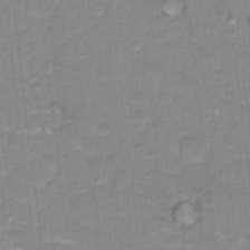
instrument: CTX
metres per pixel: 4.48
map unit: Hto
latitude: 17.5560
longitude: -35.1592
